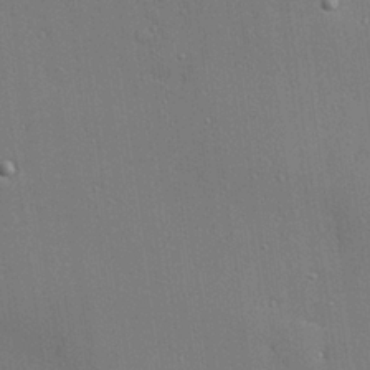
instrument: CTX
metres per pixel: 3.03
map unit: Hve
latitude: 26.6113
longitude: -90.3845
